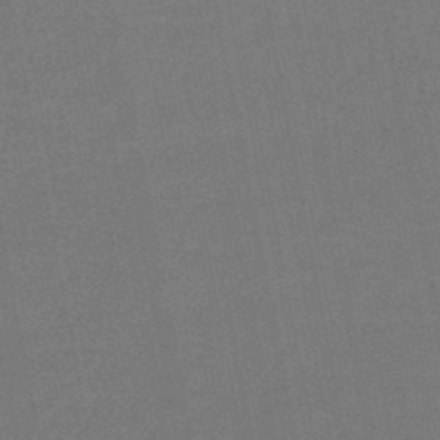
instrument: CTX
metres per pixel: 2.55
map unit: HNb
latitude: -48.1795
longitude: -42.1578
